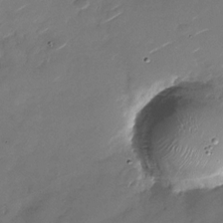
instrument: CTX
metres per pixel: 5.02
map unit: Nhu
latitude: -27.5399
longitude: -73.5749
